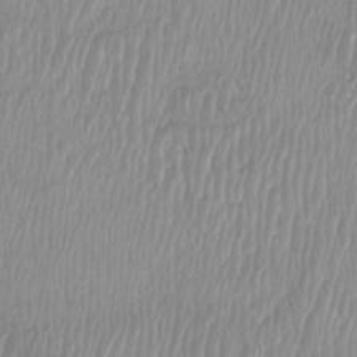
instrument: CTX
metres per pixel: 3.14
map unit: Htu
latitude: -8.6140
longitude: -74.4601
